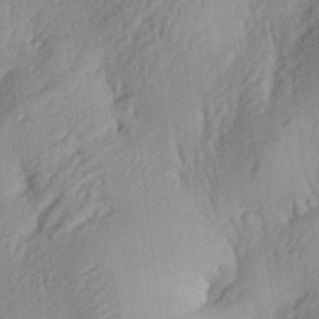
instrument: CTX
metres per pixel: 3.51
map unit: Aa
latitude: 29.7072
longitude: -136.3090
